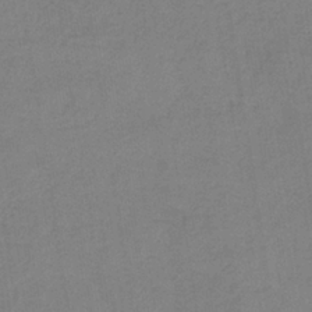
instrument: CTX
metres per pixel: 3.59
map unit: HNb
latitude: -34.7274
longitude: 54.6708
